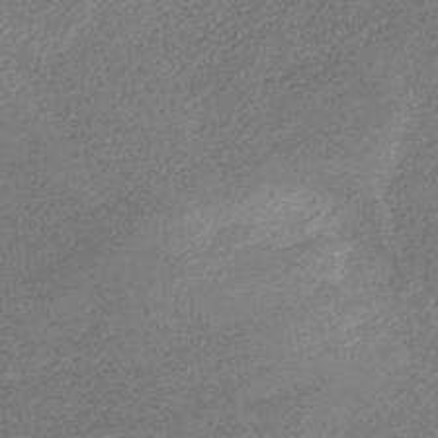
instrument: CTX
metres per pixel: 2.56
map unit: eHb
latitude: -32.1228
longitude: 69.2753
